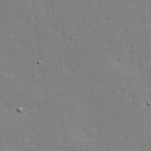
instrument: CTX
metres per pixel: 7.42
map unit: Hve
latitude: 23.5938
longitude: -97.8583
